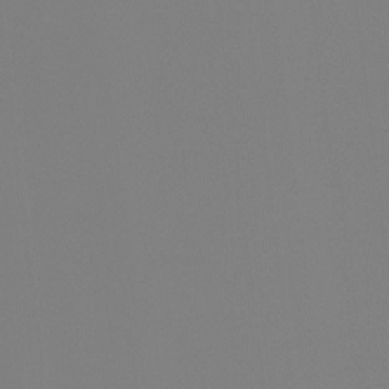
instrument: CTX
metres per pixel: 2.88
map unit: Hto
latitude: -8.0661
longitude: -48.6302
